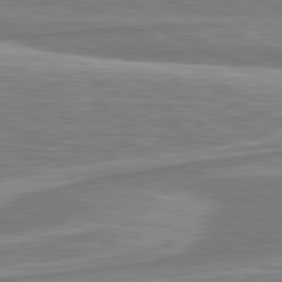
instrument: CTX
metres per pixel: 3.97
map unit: lApd
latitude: 80.9514
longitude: -173.1025
